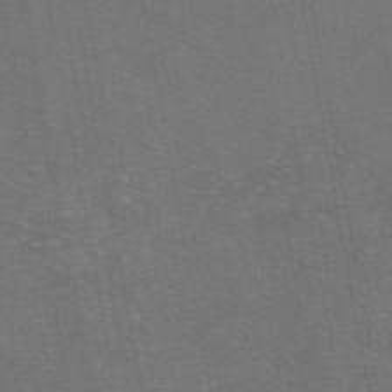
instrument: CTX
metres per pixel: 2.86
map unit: eAb
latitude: 47.6883
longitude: 105.5777
